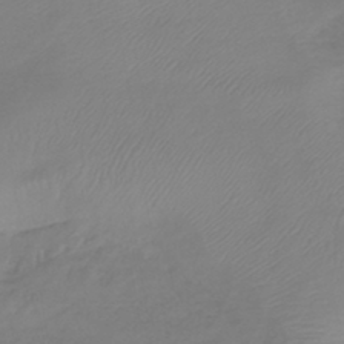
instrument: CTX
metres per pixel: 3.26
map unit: lHb
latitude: -42.0849
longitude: 81.2943
